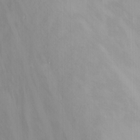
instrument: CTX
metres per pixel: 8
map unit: Nhu
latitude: -15.7289
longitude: -54.7624
